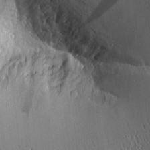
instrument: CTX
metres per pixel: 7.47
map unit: Aa
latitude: 9.9906
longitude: -129.8961
